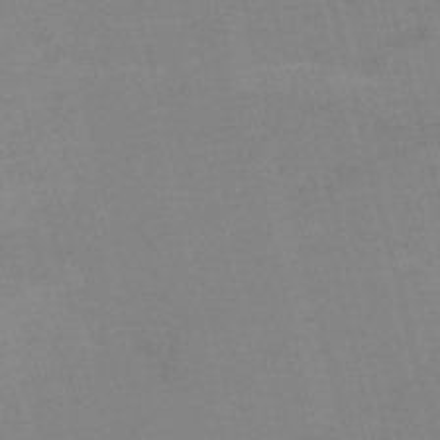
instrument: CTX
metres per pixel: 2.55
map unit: HNb
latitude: -52.8597
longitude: -46.8758
